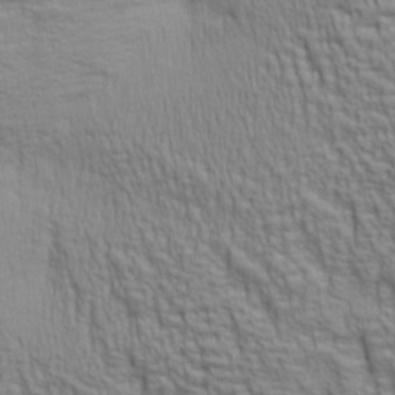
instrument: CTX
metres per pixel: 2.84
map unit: lAa
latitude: 7.1781
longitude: -115.8016
